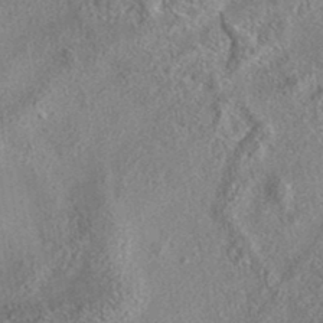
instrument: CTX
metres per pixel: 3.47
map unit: eAb
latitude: 35.6127
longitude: 111.8422
